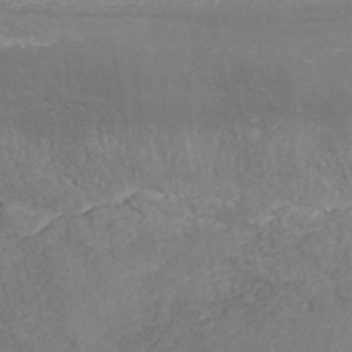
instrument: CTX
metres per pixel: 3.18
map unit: HNhu
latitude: -40.6518
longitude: 108.5385
